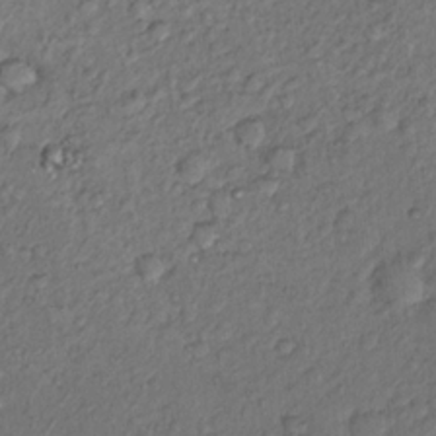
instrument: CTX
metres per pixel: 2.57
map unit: Hto
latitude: 14.5735
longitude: -29.9339
